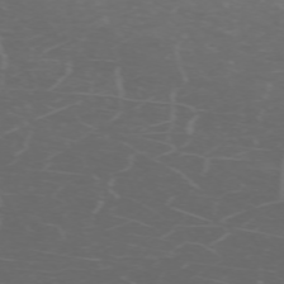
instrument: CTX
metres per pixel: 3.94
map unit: Hpe
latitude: -70.4818
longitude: 11.9367
